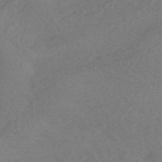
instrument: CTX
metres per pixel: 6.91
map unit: HNhu
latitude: -45.1620
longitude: 93.1998
